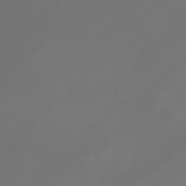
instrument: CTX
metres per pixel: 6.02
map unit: HNhu
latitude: -41.4076
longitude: 106.5763
